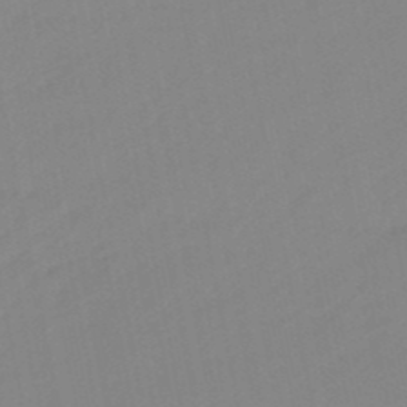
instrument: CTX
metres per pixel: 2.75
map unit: lHb
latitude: -48.3873
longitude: 80.6708
